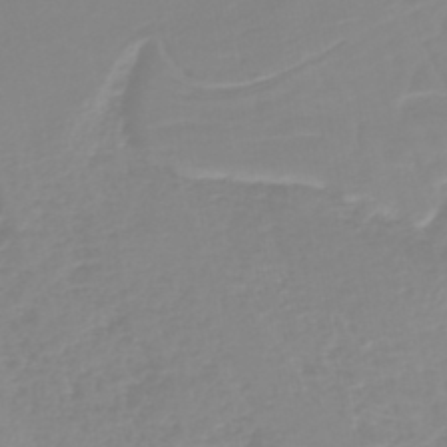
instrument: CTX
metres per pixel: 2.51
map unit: lHb
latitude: -44.3684
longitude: 54.5007
